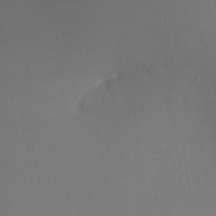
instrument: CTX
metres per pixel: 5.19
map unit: Nhu
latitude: -23.9556
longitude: -70.4979
